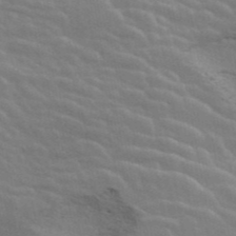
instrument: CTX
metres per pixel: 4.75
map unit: ANa
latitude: 42.8002
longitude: 29.1809
